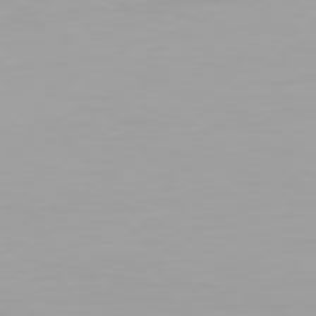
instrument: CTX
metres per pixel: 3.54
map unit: Hpe
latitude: 76.3656
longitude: -136.2145
